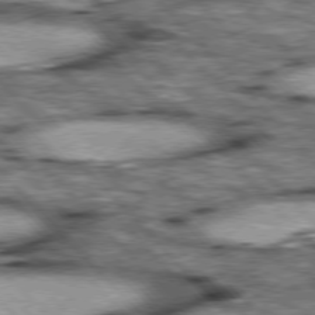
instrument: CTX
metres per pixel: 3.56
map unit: lApd
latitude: 76.6112
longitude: -50.1955
